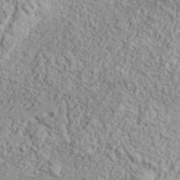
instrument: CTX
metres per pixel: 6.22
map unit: eHh
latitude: 37.7450
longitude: -81.0836
